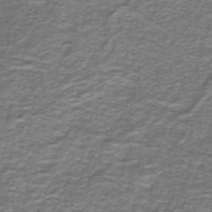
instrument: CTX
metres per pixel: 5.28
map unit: lHb
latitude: -40.7463
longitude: 56.0094
